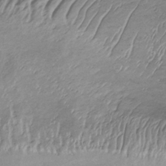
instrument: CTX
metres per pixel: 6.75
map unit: lHb
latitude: -34.4251
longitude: 68.0094
